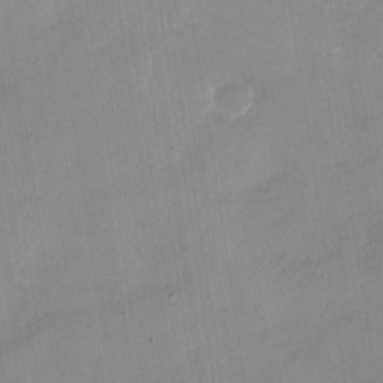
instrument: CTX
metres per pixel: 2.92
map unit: Nhu
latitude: -28.3117
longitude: -62.5168
